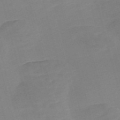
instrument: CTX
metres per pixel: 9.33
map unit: Nve
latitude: -58.4628
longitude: 58.1983
